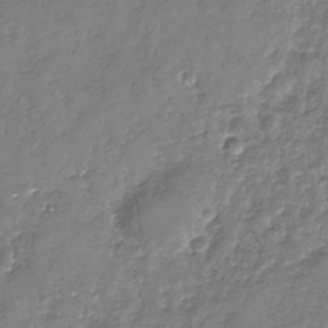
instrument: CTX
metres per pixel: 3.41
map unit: Nhe
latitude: -32.3307
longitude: -88.2712
